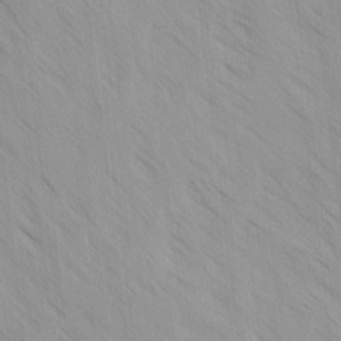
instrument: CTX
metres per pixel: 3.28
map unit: Ave
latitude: -1.7100
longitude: -112.4034
